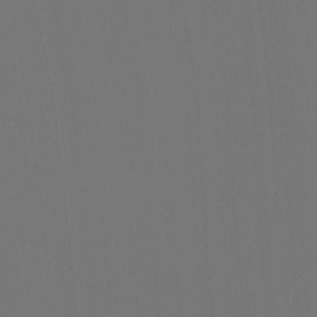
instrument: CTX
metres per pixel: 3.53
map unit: Ht
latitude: -4.8597
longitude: -27.0648
